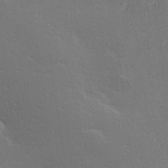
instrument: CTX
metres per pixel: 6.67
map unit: Hve
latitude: 19.2159
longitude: 149.5399
